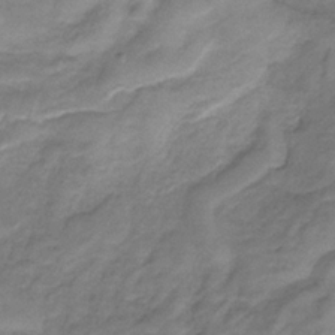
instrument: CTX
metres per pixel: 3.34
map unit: HNb
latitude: -34.0094
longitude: 60.0472
